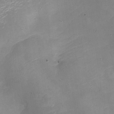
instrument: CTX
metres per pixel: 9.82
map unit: Nhe
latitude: -19.9556
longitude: 144.5385
